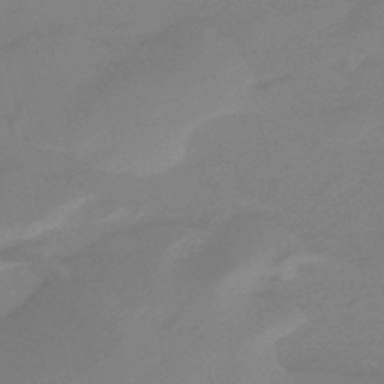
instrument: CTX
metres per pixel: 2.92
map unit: eHb
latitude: -46.5762
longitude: 86.8597
